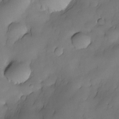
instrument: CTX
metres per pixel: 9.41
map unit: Nhe
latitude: -30.2172
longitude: -139.7072
